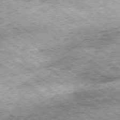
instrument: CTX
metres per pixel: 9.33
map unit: Hpe
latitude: -79.2754
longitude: 7.6910
